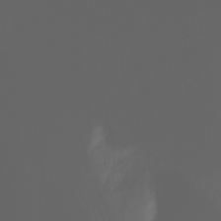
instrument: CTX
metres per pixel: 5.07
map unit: Nhu
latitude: -11.7289
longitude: -64.2711
